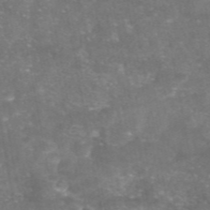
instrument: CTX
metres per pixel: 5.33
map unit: eAb
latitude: 46.5735
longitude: 120.4440
